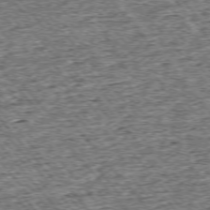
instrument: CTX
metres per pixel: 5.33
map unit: Ap
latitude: -75.5777
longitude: -91.2348
